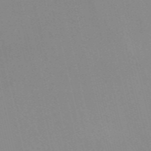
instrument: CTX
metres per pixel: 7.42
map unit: Nve
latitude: -57.4265
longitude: 63.2754
